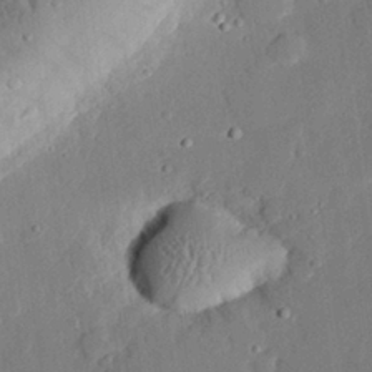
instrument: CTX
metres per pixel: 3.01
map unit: eHh
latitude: 28.4223
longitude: -81.1025
